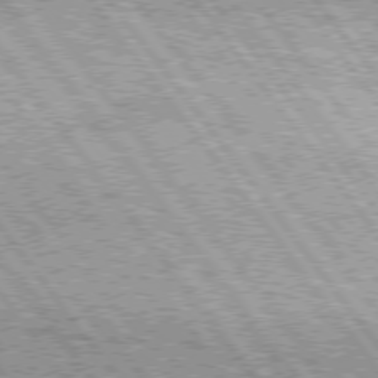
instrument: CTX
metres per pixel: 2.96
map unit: Hpe
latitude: 75.5371
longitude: -156.0633
